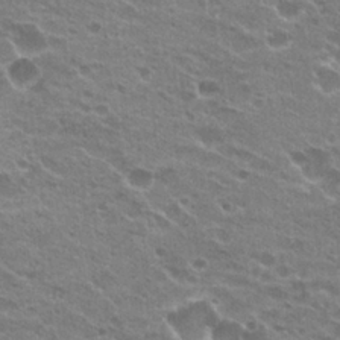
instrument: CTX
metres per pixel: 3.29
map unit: Hto
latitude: 23.4426
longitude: -41.4048
